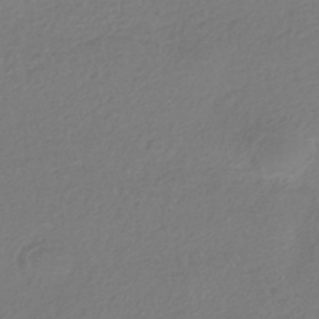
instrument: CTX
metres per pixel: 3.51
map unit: HNhu
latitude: -42.6707
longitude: 97.2376
